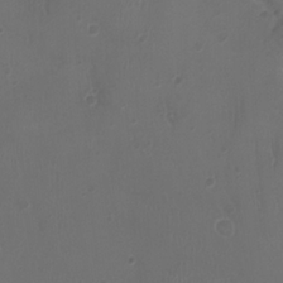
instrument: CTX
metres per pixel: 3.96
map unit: Ht
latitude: -2.0472
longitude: -19.4426
